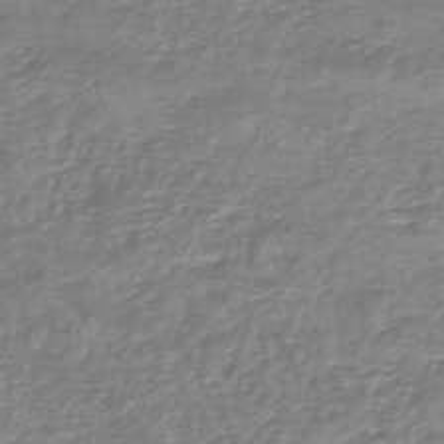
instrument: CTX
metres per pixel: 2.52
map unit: lHb
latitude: -45.5777
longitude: 73.4832
